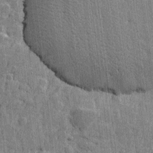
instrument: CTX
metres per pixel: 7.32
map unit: Htu
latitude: -4.4818
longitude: -179.3482
